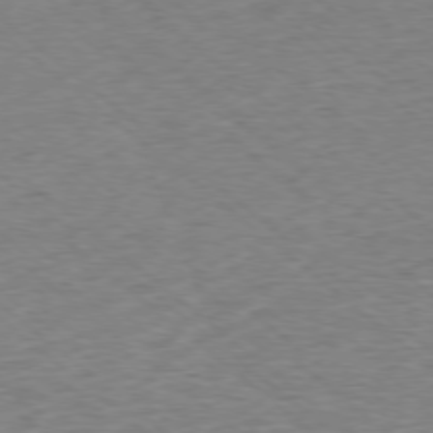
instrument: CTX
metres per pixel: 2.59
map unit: Ap
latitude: -77.8611
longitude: -92.5168
